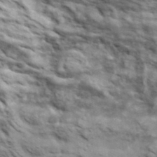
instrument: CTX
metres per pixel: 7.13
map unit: lHvf
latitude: 38.4034
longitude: -88.9892
